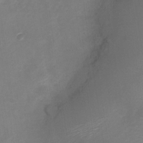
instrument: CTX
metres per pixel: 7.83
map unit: Nve
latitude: -20.6329
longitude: 107.2187
